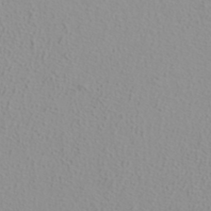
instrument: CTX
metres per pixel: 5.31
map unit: ANa
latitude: 36.9136
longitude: 14.1228
